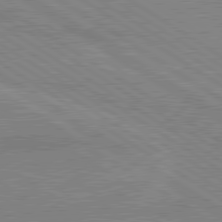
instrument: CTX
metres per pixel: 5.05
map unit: lApd
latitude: 80.4034
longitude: 123.9745
